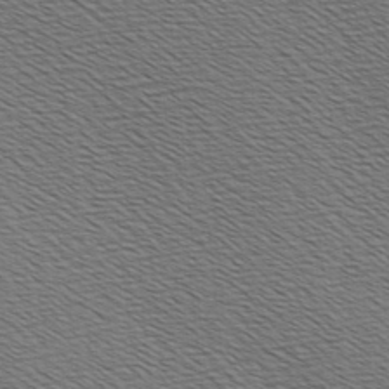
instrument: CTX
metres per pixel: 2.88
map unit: Hve
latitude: 3.1970
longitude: -125.1970
